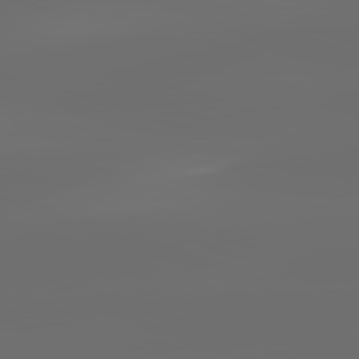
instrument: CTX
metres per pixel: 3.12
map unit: lApd
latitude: 82.2711
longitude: -152.0444
